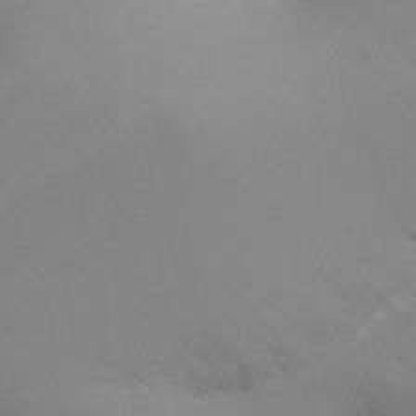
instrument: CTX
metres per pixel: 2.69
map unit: Ht
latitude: -16.6141
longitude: -42.3278
